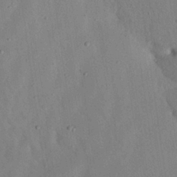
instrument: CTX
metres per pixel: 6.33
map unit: Nhu
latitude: 27.0270
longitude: -71.8016
